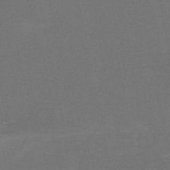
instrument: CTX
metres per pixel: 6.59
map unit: HNb
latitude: -51.1242
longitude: -42.1956
